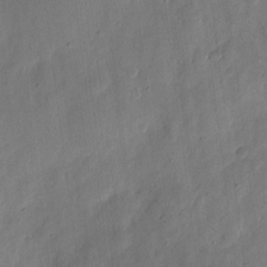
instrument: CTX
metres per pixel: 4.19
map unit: eHh
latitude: 7.0080
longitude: -71.8772
